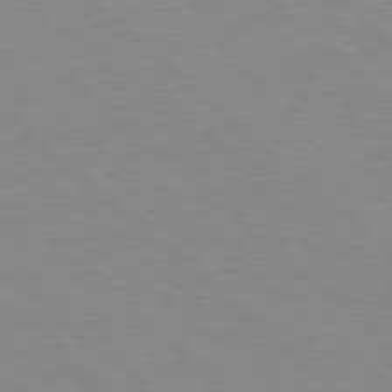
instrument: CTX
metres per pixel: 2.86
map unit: Hpe
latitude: 78.4412
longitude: -165.3293
